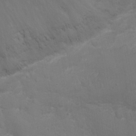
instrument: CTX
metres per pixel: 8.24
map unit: Ht
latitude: -1.1998
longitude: -17.4237
